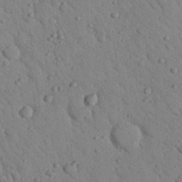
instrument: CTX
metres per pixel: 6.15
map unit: Nhu
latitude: 22.9136
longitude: -76.1389
